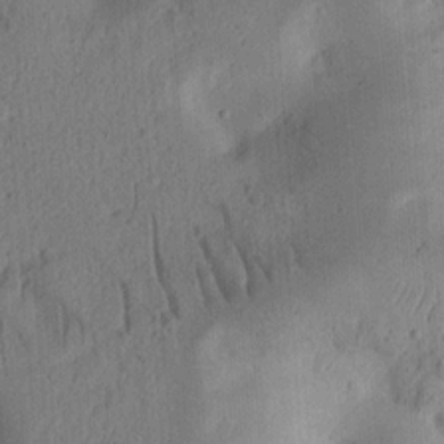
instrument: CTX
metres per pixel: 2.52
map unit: Ht
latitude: 14.5735
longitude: -74.4412
